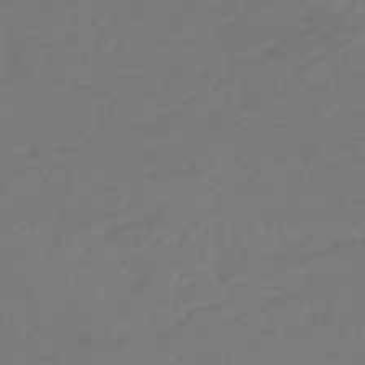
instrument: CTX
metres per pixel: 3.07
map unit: eHb
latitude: -47.3131
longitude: 86.9542
